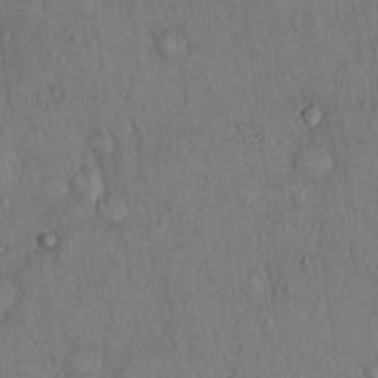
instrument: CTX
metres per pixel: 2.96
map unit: Hto
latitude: 15.8962
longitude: -60.4223
